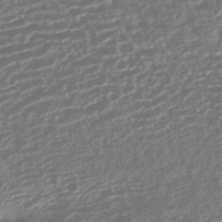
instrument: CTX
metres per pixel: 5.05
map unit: HNhu
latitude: -43.3131
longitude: 104.3873
